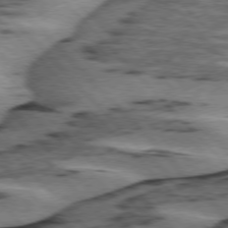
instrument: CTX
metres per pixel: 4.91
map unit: lApd
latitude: 75.8205
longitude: -78.6680
